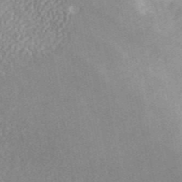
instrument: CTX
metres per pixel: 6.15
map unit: ANa
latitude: 45.2915
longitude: 24.8408
